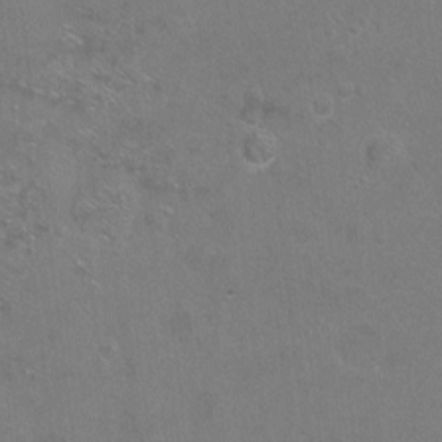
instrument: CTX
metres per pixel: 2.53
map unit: Hto
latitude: -7.0108
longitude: -36.0255
